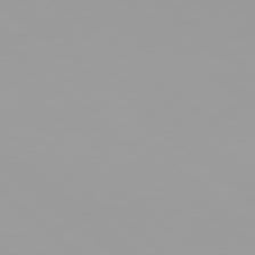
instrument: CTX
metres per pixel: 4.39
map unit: Hpe
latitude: 78.1200
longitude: -145.8016
